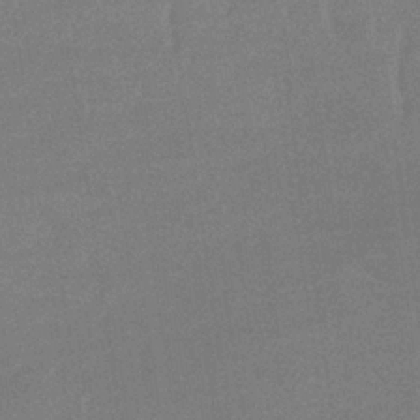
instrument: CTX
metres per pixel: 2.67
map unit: eHb
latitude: -33.7667
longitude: 68.0661
